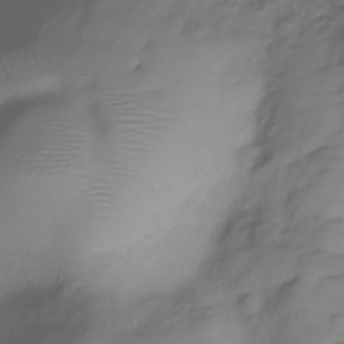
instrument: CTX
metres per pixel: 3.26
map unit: Hve
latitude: -29.4266
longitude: 90.8408
